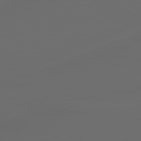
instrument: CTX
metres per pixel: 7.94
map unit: lApd
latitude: 80.4412
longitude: -117.1592
